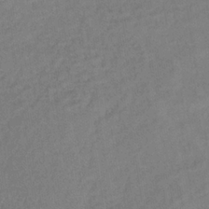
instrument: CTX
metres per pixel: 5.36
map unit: lHb
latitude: -35.0297
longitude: 65.0865
